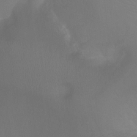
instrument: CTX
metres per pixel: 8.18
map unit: Ht
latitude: -6.2928
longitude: -28.5357
